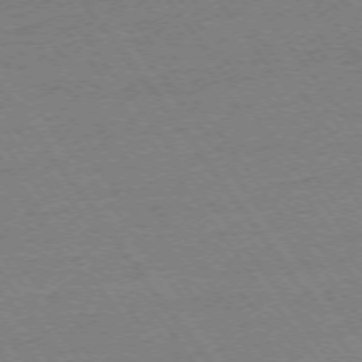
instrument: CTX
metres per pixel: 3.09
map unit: Ap
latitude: -74.8408
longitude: -82.8569
